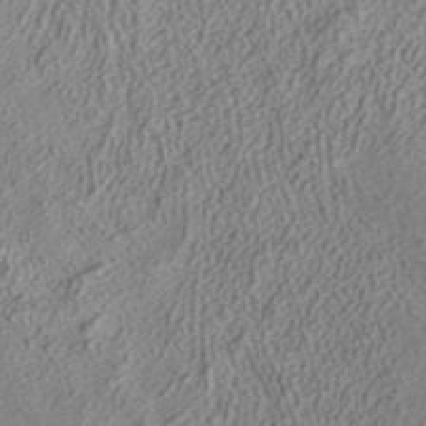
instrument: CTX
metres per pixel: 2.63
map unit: ANa
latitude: 37.7828
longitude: 16.6141
